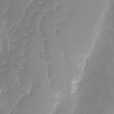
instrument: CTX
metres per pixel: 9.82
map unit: Ave
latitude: -9.7855
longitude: -122.6490
